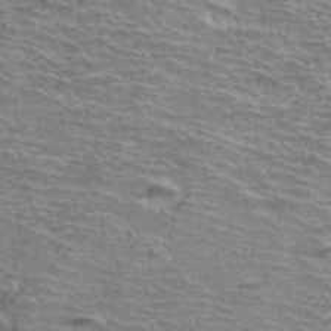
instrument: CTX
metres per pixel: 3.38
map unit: Hto
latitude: 37.3482
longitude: -43.5560
